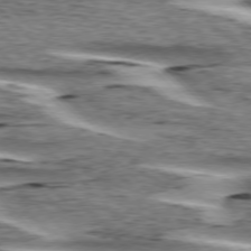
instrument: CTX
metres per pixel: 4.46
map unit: lApd
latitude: 76.4034
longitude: -79.1403
